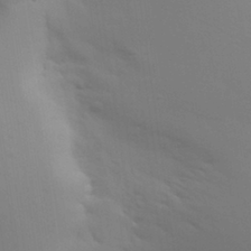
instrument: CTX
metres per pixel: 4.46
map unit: Aa
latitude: 29.4237
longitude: -144.6301
